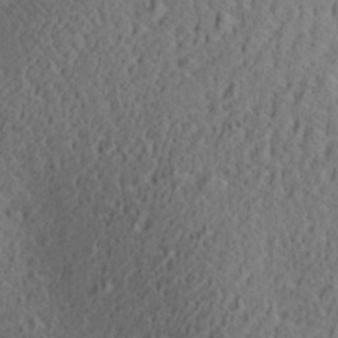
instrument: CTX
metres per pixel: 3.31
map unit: Aa
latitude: 27.1970
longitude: -138.1389
